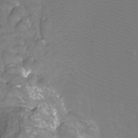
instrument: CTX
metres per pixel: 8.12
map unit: Htu
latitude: -12.7274
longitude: -71.3293
